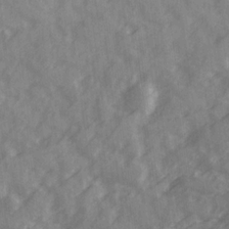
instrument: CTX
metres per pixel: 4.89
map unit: Ave
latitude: 19.7071
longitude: -131.0081
